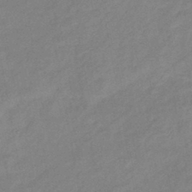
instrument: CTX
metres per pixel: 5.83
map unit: eHb
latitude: -41.1620
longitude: 82.7085
